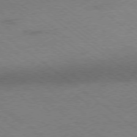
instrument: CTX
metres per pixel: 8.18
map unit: Hpe
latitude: -78.8975
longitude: -14.7813
